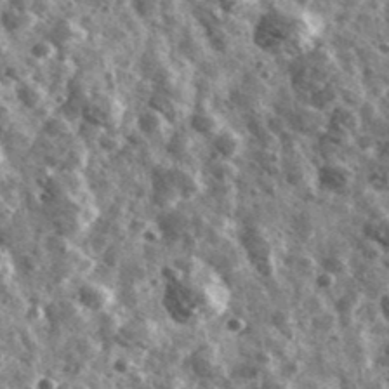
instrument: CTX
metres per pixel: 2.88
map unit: Ave
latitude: 40.4412
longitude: -106.1200
